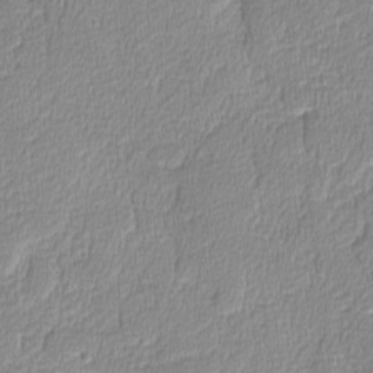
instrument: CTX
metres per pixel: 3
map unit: lAvf
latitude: -8.1795
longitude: -114.1955
